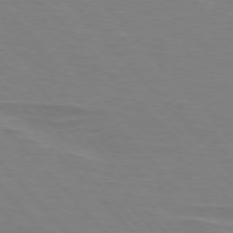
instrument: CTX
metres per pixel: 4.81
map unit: lApd
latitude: 75.9717
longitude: -81.5371
